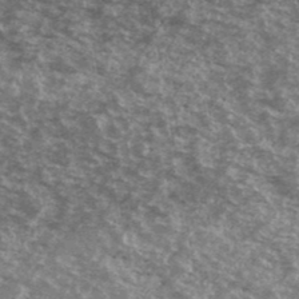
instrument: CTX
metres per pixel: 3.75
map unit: Ave
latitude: 40.4223
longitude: -108.6868
